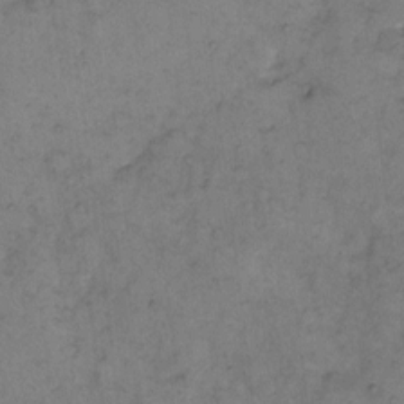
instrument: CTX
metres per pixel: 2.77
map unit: eHh
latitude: 10.6680
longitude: -62.4412
